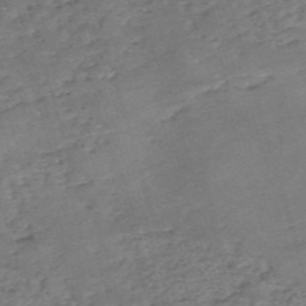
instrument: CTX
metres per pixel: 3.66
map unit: eHh
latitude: -55.4455
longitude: -90.7057
